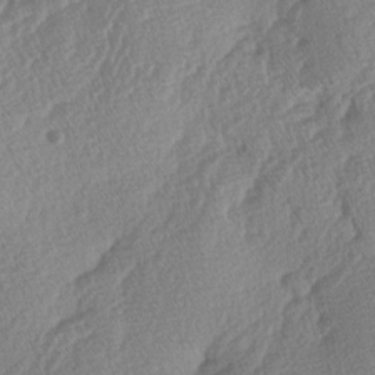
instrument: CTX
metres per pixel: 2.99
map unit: lAa
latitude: -5.2942
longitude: -130.1200
